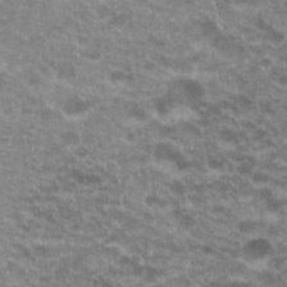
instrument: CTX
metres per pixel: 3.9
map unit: Hto
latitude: 20.1578
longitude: -36.9136
